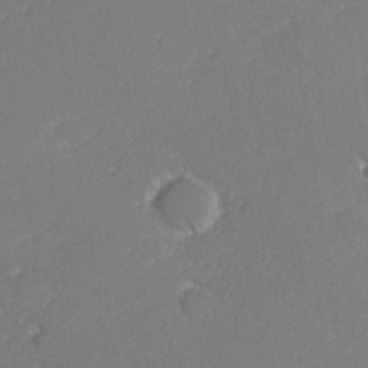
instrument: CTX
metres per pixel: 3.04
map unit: lHvf
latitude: 26.9325
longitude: 140.7085
